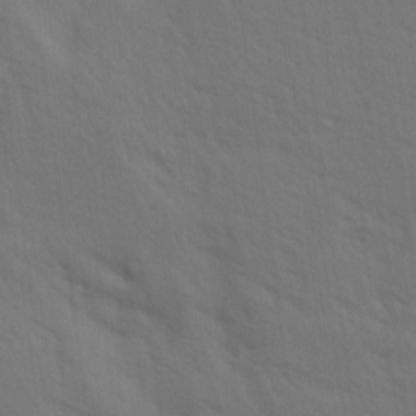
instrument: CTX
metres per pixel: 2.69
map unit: Aa
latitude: 14.8569
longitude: -147.5560
